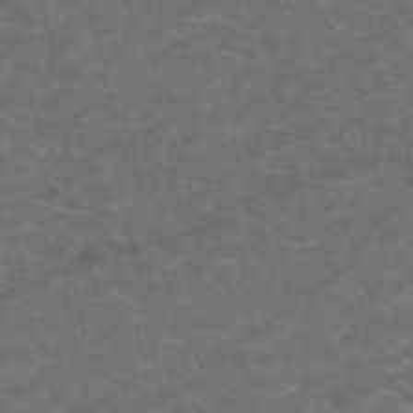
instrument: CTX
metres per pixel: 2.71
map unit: eAb
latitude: 47.7828
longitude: 112.9731
